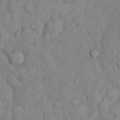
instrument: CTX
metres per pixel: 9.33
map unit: Hto
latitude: 12.5735
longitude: -58.1389
